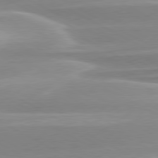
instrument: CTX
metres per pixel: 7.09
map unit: lApd
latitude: 79.6505
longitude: -115.2914
